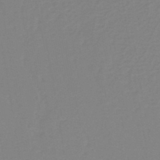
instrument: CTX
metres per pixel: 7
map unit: eHh
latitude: -42.3495
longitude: -32.5735
